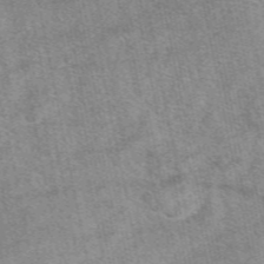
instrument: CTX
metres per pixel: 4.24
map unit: eAb
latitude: 49.2159
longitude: 107.9367
